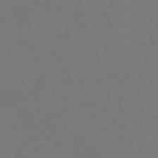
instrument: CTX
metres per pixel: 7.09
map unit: Nve
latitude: -57.8233
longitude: 53.4265
